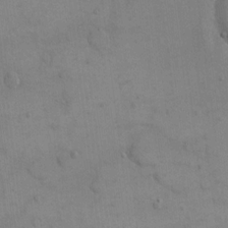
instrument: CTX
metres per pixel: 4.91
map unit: eHh
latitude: 16.6491
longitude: -66.8758
